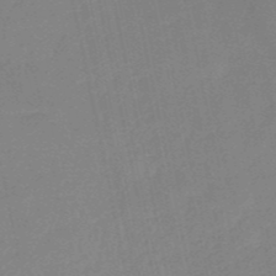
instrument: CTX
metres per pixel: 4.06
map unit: HNb
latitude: -52.0661
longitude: -49.8016
